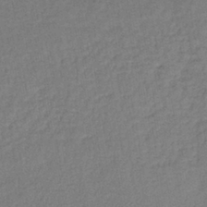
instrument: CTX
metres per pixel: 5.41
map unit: lHb
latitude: -39.6344
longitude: 72.9164
